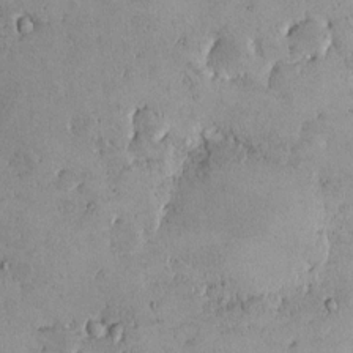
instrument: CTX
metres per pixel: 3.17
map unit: HNhu
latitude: 6.2900
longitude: 14.6519
